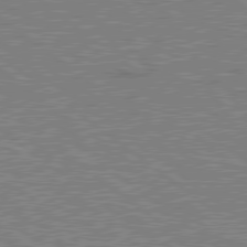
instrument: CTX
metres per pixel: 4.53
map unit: lApd
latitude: 79.4238
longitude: 167.4832
